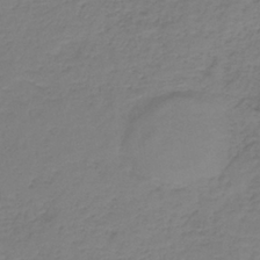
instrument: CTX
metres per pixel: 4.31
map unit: HNb
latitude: -35.8044
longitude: 53.9178
